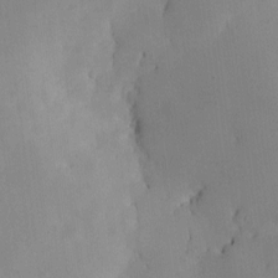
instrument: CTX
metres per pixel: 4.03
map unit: Nhe
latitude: -2.0849
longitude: -58.7435
